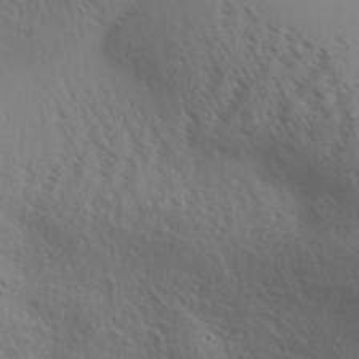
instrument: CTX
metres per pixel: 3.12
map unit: Aa
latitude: 31.0648
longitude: -140.3467
